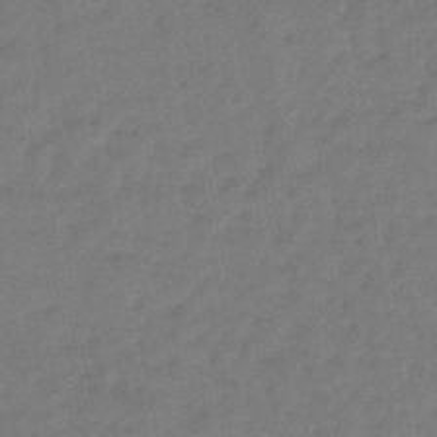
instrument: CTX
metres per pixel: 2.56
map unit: eHb
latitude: -46.8408
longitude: 80.5952
